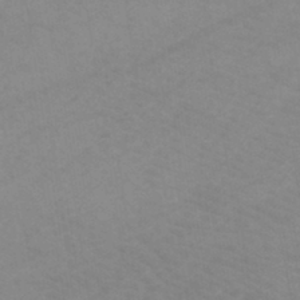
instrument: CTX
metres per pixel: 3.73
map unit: lHb
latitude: -45.2187
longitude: 66.8786
